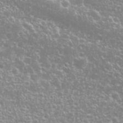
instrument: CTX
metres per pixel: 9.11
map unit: Nhu
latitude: 26.3845
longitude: -60.1955
